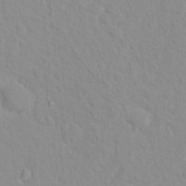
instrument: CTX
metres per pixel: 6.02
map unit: Hto
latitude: 16.6302
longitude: -36.3845
